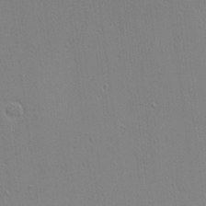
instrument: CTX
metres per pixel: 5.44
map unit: Aa
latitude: 18.4790
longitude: -141.0269
